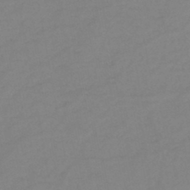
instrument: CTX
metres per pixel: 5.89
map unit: HNb
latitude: -46.2172
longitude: -35.6694
